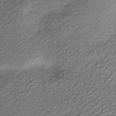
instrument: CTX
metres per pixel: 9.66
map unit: HNhu
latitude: -42.3117
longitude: 99.8611
